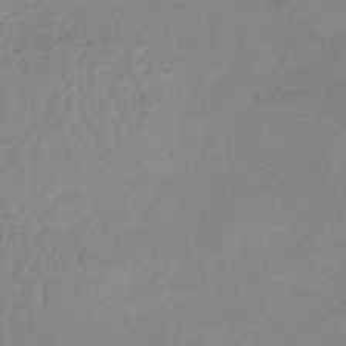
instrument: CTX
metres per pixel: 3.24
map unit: lHb
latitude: -35.6344
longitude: 68.8785
